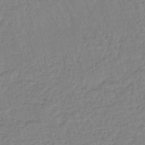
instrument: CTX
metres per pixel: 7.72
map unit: eHb
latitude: -45.0675
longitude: 80.7274
